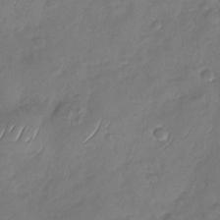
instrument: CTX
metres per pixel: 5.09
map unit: Nhu
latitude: -28.8030
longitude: -62.3279
